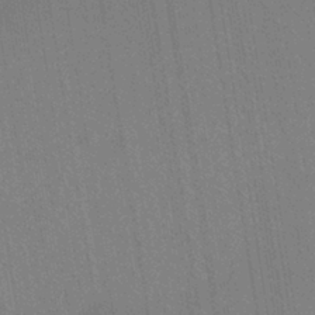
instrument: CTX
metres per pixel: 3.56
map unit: eHh
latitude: -39.2187
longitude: -26.7813
